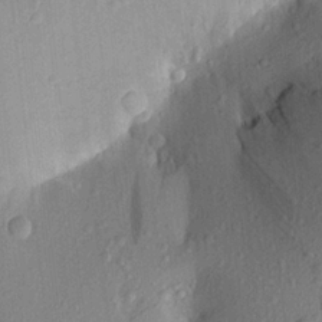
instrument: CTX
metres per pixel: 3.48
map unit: Aa
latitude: 21.1781
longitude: -147.5938
